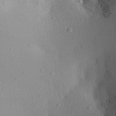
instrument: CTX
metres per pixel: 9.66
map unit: Aa
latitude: 28.8380
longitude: -145.2915
